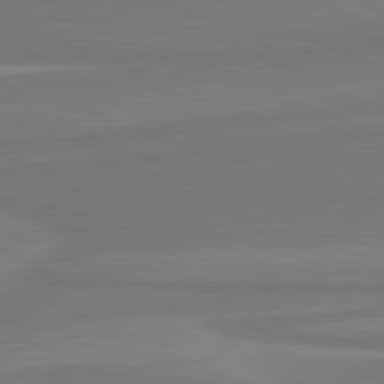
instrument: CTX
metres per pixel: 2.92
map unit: lApd
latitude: 81.6883
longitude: 169.5399
